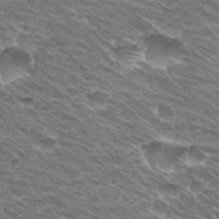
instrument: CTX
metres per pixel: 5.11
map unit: Hto
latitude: 30.9892
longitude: -42.7813
